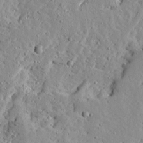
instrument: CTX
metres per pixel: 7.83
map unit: Ave
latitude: 13.2915
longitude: -133.6127
